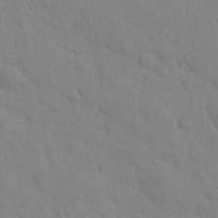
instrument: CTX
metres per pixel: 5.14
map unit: lAvf
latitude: 9.6694
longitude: 168.2739
